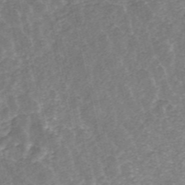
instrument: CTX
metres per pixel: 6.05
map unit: ANa
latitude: 45.5560
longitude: 25.0297
